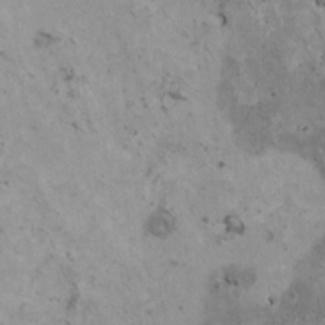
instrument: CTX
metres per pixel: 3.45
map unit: HNhu
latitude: 3.5938
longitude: 4.4251
